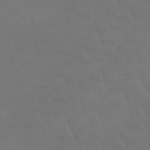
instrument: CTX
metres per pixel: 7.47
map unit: lHb
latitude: -45.7667
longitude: 66.7841
